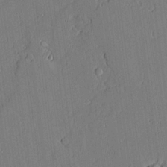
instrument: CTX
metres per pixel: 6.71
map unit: Aa
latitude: 19.1970
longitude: -126.6491
